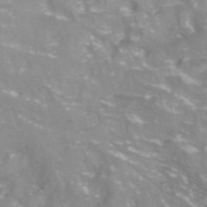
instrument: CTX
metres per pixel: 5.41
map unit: ANa
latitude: -38.0850
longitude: 97.2943
